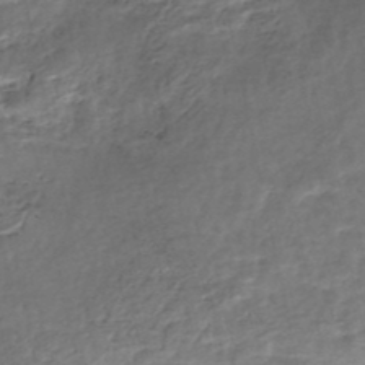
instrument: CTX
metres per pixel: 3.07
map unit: Nhe
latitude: -48.0283
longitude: -171.5938
